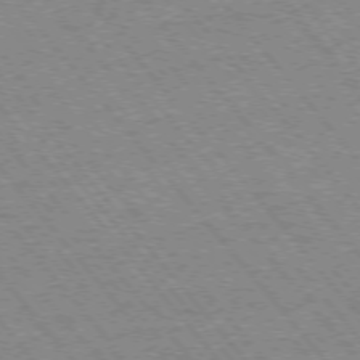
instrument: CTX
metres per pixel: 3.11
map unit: Ap
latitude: -75.8990
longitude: -87.2159
